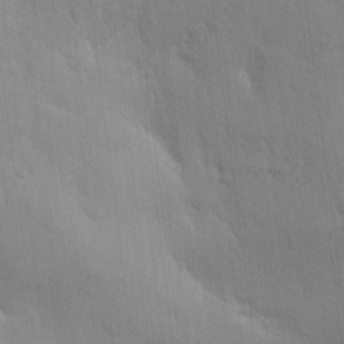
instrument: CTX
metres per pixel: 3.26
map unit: Htu
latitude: 1.8205
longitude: -178.4790
